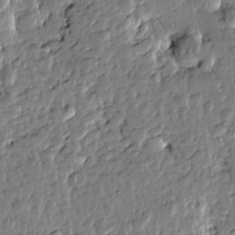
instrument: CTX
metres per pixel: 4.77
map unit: Htu
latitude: -0.0850
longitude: -178.4979
